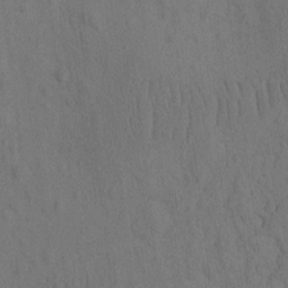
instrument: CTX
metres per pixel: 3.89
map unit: eHh
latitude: -2.0472
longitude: 16.5385
